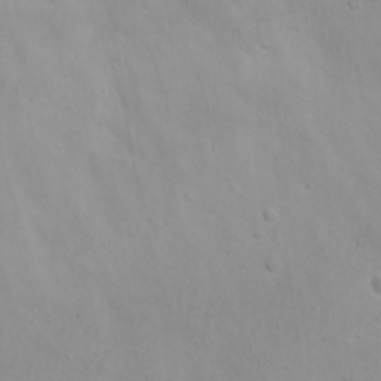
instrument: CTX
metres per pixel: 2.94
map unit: Nhu
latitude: 22.5168
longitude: -69.4616
